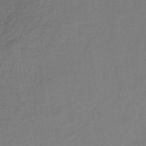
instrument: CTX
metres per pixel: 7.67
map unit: HNb
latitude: -34.8597
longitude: 52.0094
